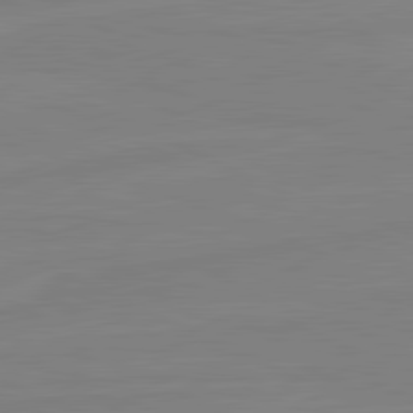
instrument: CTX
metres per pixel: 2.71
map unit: lApd
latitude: 81.4048
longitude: -177.7827
